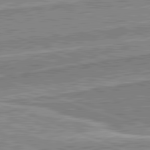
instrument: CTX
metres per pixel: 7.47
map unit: lApd
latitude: 82.1199
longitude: 139.3132
